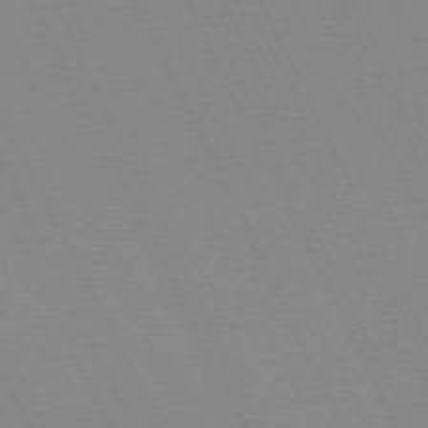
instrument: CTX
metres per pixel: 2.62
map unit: Hpe
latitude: -70.7274
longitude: 16.0661
